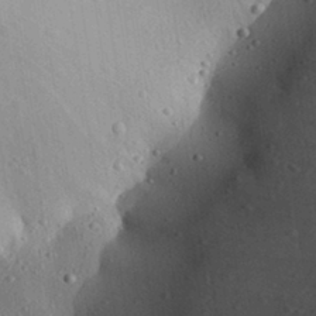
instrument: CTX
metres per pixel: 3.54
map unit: Aa
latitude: 31.6883
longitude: -133.8772
